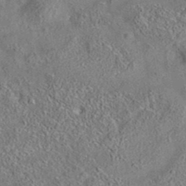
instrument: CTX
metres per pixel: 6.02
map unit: eAb
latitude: 35.7638
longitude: 113.5210
